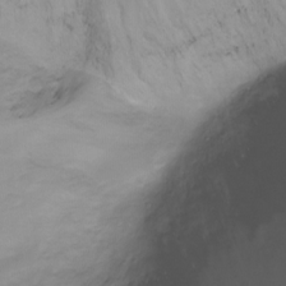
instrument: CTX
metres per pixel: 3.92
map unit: Ht
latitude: -7.2754
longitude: -20.5357
